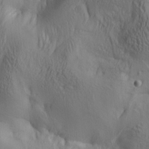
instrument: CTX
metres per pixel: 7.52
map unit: lAa
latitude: 5.4426
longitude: -114.1388
